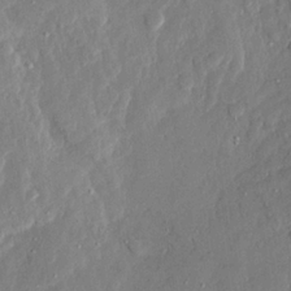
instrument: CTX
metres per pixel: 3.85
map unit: Ave
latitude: 22.6679
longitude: -129.9339
